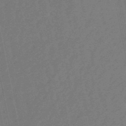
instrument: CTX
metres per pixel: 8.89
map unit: eHb
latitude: -50.8975
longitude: 78.0283
